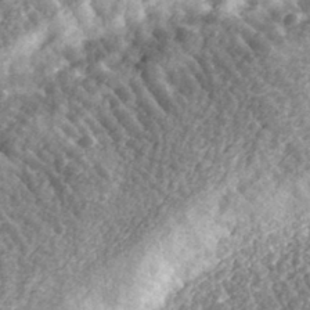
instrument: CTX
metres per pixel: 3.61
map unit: eHh
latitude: 35.0458
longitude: -79.2348
